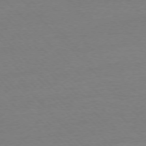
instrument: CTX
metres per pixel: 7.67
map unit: Ap
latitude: -76.4629
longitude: -92.5734
